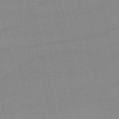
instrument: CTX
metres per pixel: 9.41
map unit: lHb
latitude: -46.4440
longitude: 70.4062
